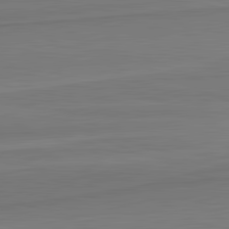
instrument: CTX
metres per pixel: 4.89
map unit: lApd
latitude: 82.4790
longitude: 170.5007
